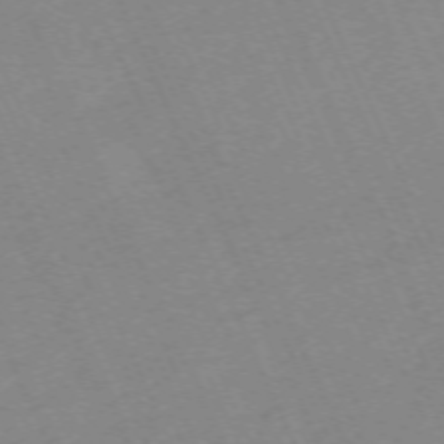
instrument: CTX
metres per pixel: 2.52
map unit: Hpe
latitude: -70.7841
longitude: 12.5196
